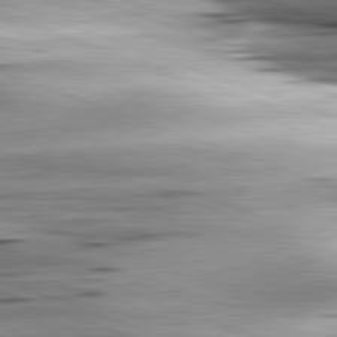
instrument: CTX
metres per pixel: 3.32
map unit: lApd
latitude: 81.8016
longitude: -151.6316
